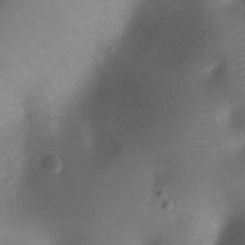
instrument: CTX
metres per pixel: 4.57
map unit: Ht
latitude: 1.5938
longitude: -21.3671
